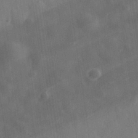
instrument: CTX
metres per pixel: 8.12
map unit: eHh
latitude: 32.1389
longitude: -78.2145
